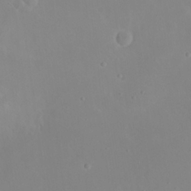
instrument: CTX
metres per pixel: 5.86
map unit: eHh
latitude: 23.9906
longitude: -66.1199
